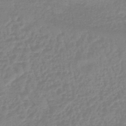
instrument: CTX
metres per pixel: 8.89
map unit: eHb
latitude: -45.7856
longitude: 83.3321
